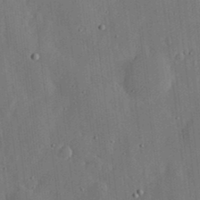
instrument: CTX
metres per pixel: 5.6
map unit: lHvf
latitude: 18.8002
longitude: -112.9703
